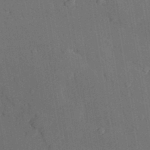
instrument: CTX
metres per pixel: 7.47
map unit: lAvf
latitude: 27.1781
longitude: -109.4426
